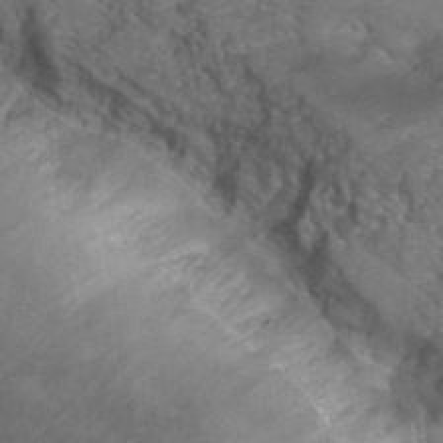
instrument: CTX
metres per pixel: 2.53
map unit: Hto
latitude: 36.1389
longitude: -47.2348
